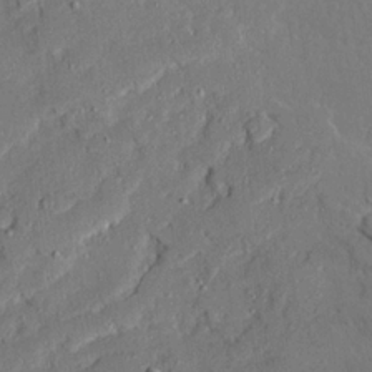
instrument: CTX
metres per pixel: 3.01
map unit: Ave
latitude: 22.8191
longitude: -129.8016
